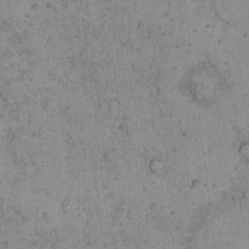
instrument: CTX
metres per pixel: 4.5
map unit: Hto
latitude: 8.2712
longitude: -58.9136
